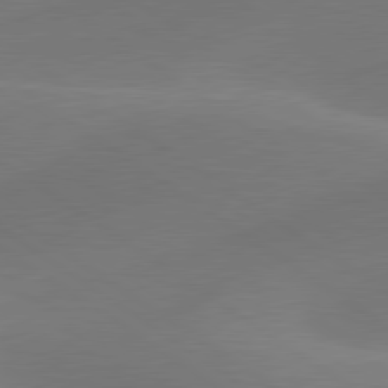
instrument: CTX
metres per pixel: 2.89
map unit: lApd
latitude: 79.9906
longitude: -90.1200
